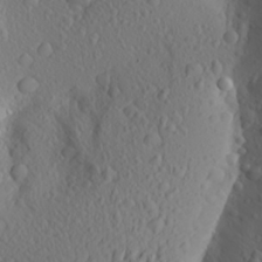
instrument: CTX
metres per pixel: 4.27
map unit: Aa
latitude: 24.8946
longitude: -146.1956
